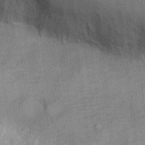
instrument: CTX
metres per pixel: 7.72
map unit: Ht
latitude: -3.3698
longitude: -14.0822
